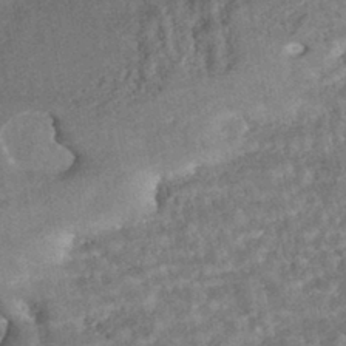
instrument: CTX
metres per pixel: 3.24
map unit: HNhu
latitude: -43.4076
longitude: 99.9745
